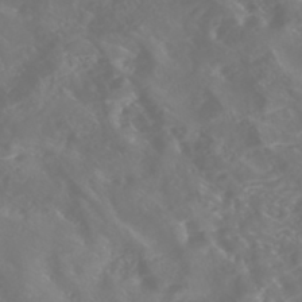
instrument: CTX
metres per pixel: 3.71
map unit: Nhe
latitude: -46.8786
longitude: 153.2187
